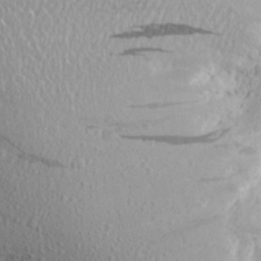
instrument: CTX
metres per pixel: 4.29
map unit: Aa
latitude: 18.1011
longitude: -148.2523
